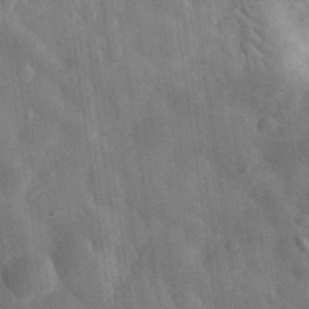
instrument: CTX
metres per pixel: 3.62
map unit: eHh
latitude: 31.3293
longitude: -77.9150
